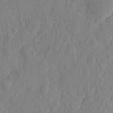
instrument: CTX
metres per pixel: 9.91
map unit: eHh
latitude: 6.5168
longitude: -73.4238
